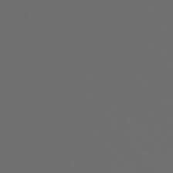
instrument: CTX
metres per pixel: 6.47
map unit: Hpe
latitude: 76.9513
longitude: -166.1388
